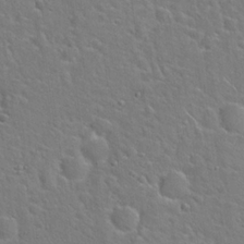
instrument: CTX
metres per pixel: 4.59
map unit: Hto
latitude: 20.9325
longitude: -49.7261
